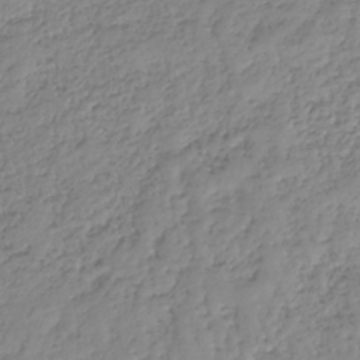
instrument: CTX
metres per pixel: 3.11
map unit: HNhu
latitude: -36.9541
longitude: 32.5952
